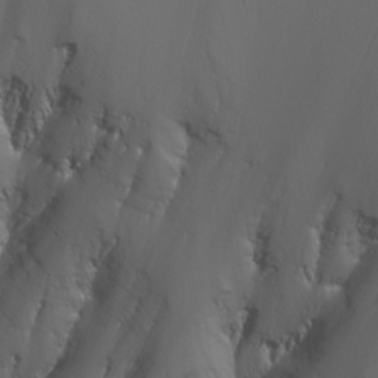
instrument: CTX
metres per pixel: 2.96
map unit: Nhu
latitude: -8.1606
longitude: -91.4804
